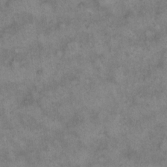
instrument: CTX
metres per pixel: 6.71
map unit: eHh
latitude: 14.2145
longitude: -64.3089
